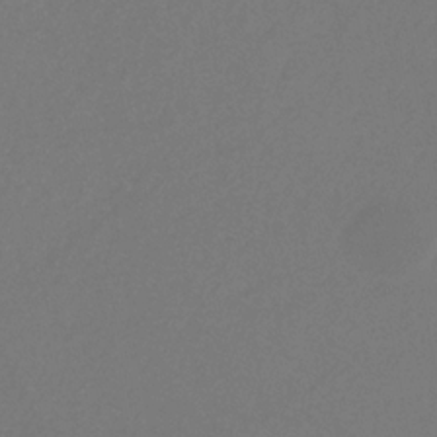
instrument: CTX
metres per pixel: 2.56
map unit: eHb
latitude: -30.9541
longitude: 66.3495
